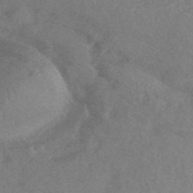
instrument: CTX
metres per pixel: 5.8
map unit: HNhu
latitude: -45.2376
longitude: 92.9731
